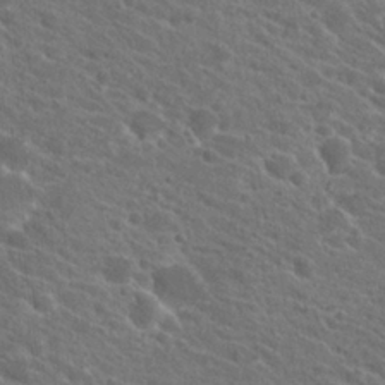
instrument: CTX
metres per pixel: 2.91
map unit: Hto
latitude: 23.9528
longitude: -38.9514
